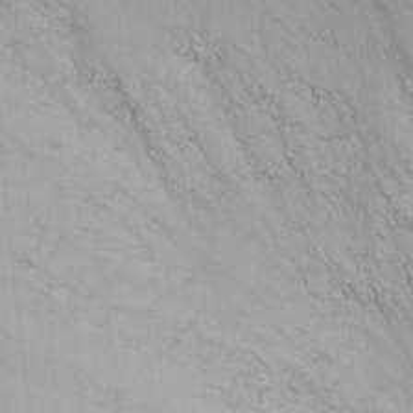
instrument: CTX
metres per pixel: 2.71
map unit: Nhu
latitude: -8.6329
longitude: -84.6491
